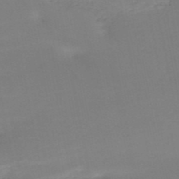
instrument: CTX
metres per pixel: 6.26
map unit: HNb
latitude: -51.3699
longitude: -50.1766
